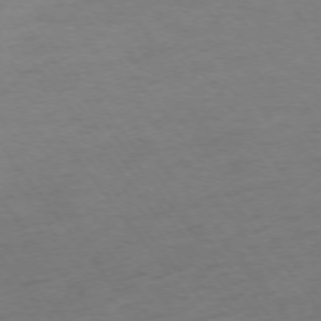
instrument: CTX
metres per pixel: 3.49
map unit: Ap
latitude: -75.0676
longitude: -67.3481
